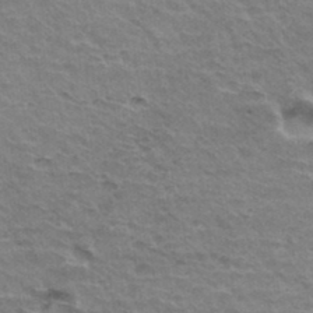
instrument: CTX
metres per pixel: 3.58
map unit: Hto
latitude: 35.4048
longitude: -43.6694
